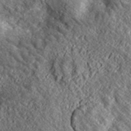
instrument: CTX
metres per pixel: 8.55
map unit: lHvf
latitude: 39.5938
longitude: -88.5924
